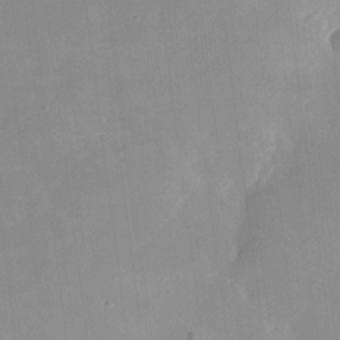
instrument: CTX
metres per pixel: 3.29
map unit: eHh
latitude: 4.3467
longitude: -68.4223
